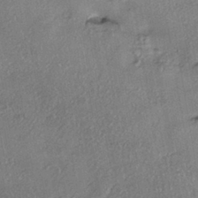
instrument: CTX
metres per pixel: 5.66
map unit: eHh
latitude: -41.6344
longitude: 120.2172
